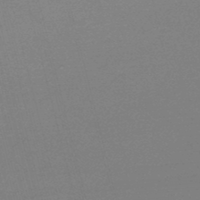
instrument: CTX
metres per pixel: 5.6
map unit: lHb
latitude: -47.6344
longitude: 68.1038
